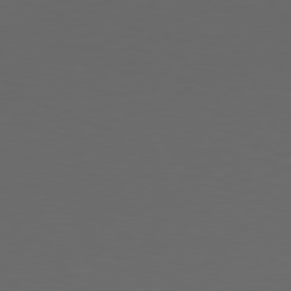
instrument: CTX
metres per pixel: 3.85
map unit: Hpe
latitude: 77.2159
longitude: -168.2334
